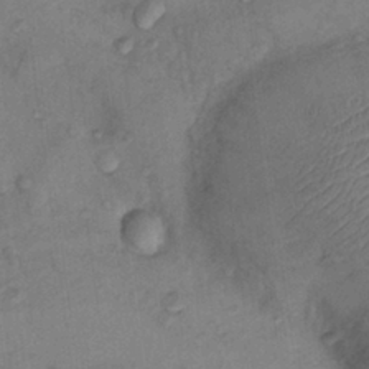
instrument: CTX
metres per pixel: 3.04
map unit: Nhu
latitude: 9.3482
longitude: -25.7827
